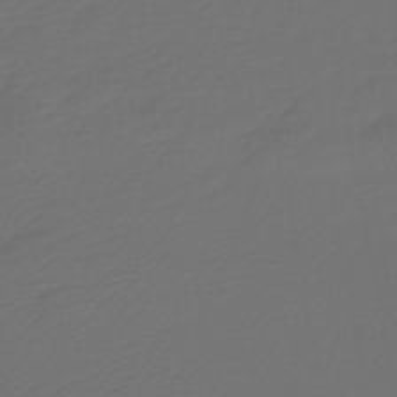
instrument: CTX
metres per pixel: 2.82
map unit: HNb
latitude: -47.6155
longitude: 55.3699
